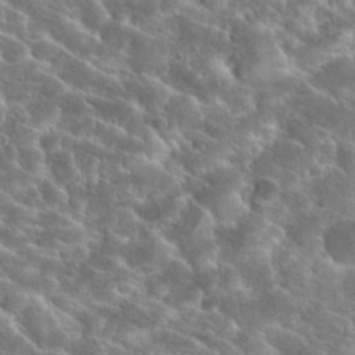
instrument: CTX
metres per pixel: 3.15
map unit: Hto
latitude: 26.8758
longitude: -46.2145
